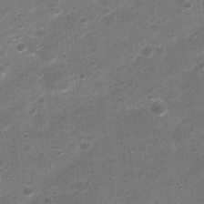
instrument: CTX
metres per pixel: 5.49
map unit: Nhu
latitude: 4.2145
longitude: -25.9339
